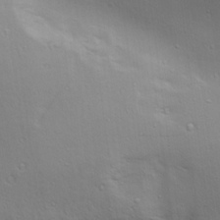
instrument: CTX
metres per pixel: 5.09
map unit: lAa
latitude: 18.6679
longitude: -138.2711
